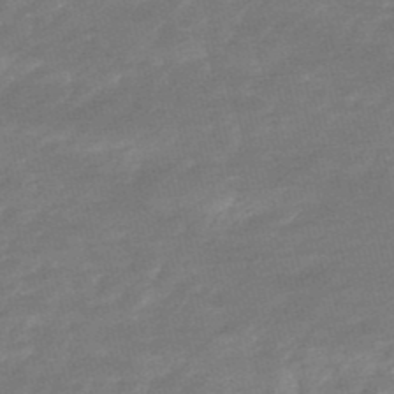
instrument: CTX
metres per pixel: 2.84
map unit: lHb
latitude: -48.2551
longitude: 83.0486
